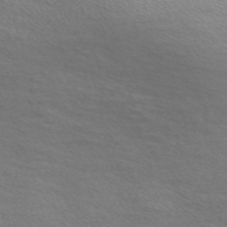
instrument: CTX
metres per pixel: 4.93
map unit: Nve
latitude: -56.9919
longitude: 60.1228
